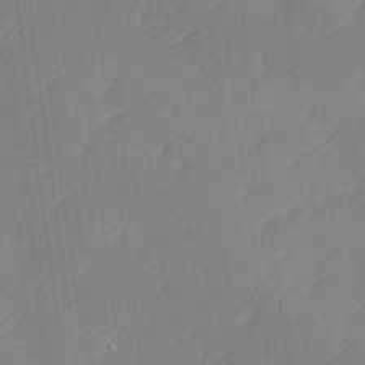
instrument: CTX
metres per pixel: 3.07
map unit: lHvf
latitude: 24.3467
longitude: 141.8611
